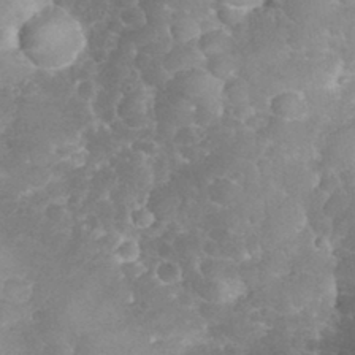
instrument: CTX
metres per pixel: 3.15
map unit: eHh
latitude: 32.2900
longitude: -63.6694
